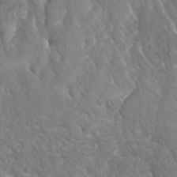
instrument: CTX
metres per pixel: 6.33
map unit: Ave
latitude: -11.4077
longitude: -118.9891
